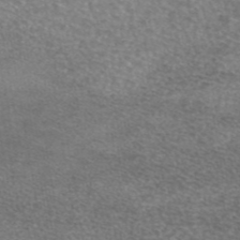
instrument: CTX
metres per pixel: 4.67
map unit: eAb
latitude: 45.1592
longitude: 103.5399
